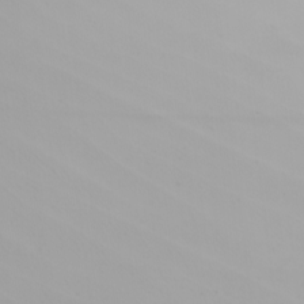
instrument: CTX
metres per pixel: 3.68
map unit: Nhu
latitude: -6.8219
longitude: -96.3278
